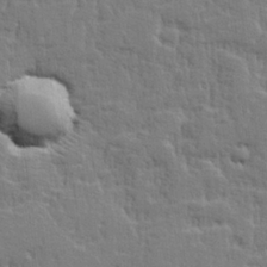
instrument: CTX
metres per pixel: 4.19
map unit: lHvf
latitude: 25.2159
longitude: 143.6910
